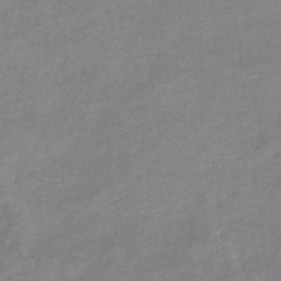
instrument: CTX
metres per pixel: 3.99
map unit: eHb
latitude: -38.0850
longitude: 78.7841
